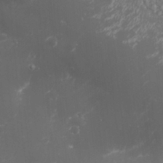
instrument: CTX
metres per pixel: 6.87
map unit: Nhu
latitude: 24.2522
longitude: -59.3293
